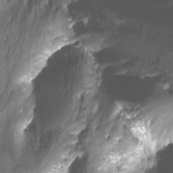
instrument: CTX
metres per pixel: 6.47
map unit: Nhu
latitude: -12.5196
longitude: -60.6868
